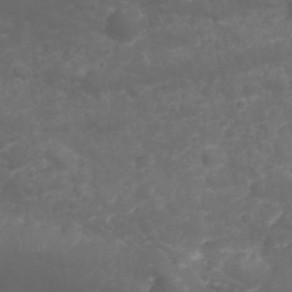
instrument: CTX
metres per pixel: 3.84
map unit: Nhu
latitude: 23.6316
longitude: -60.6301
